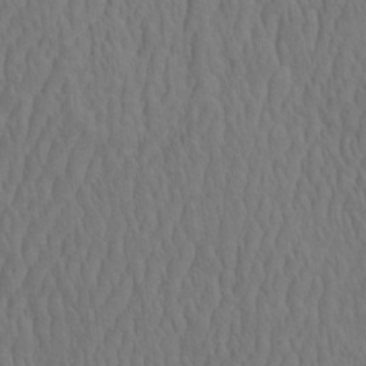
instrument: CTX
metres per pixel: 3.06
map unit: eHh
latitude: -2.3684
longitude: 15.5399
